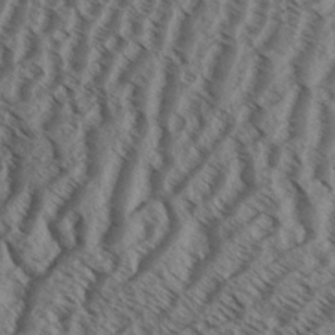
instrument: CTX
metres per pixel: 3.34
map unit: Aa
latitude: 31.5749
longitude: -138.4979
